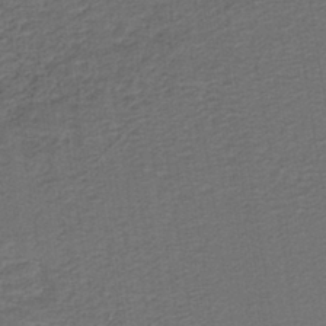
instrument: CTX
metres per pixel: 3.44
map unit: lHb
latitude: -39.9367
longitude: 55.2187
